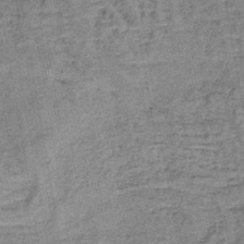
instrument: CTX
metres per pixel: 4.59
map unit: lHb
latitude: -41.0297
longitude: 58.0094
